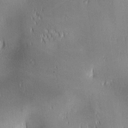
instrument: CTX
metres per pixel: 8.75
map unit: lAa
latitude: 1.4804
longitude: -116.8947
